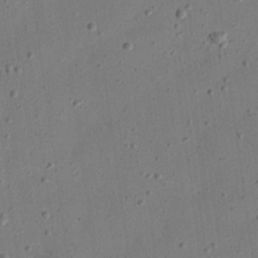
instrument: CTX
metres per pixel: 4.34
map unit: eHh
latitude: 24.4790
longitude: -69.1025
